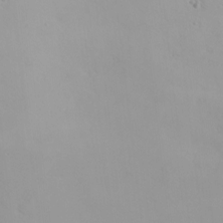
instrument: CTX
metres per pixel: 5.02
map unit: Nhu
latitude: -0.0283
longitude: -78.1200
